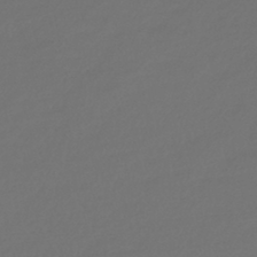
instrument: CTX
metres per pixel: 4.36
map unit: lHb
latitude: -42.6140
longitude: 70.0850
